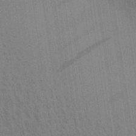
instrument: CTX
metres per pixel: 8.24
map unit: Aa
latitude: 30.6869
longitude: -139.7827
